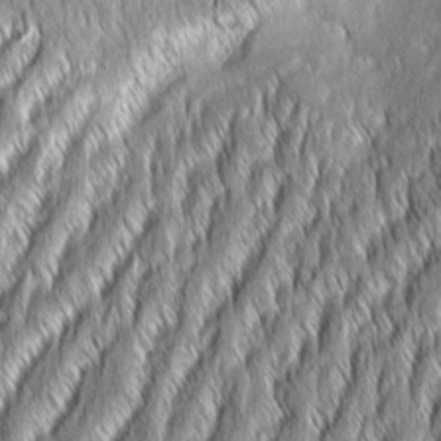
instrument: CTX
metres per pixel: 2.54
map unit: Aa
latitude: 7.8205
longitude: -131.3860
